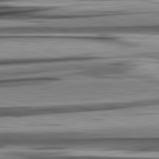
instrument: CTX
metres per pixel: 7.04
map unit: lApd
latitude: 82.8757
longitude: 160.1606
